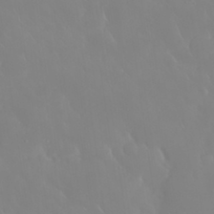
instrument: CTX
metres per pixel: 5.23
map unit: Nhu
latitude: 30.5168
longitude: -58.9136
